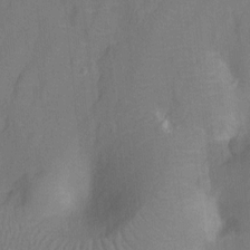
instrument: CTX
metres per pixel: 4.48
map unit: Nhu
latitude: -13.4643
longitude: -24.6301
